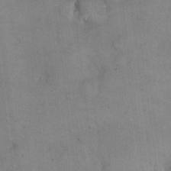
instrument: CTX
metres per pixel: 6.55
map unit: eHh
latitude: 22.1767
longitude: -60.2144
